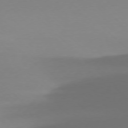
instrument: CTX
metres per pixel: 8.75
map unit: Ap
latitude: -77.5021
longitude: -68.2523
